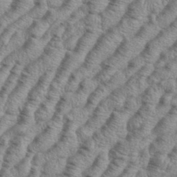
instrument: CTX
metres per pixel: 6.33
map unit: eHh
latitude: 37.3671
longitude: -136.7435
